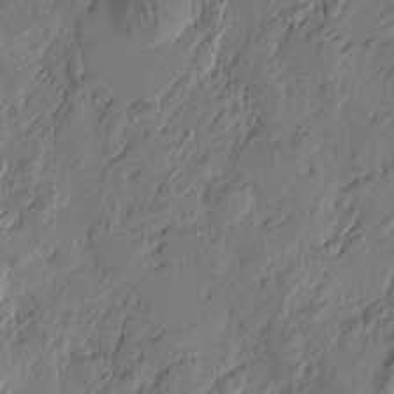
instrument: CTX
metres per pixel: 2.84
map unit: Htu
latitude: -3.4454
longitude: -178.1578
